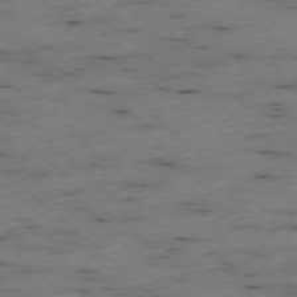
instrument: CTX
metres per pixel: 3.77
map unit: Ap
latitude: -77.6155
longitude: -89.7639
